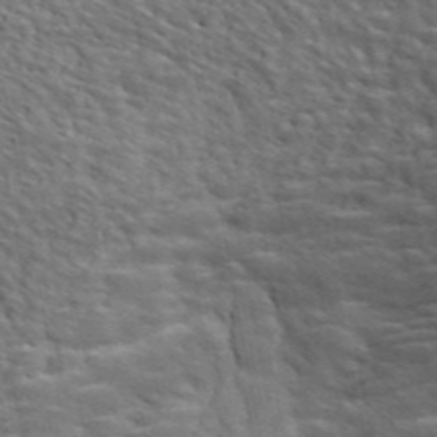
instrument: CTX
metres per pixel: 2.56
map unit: ANa
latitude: 45.2537
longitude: -84.5546
